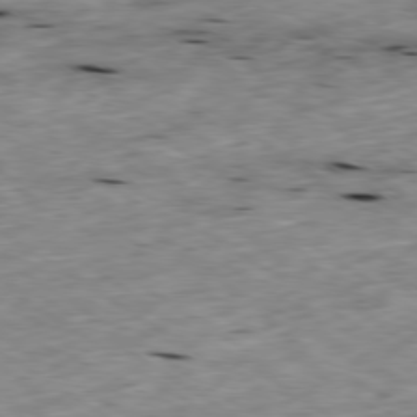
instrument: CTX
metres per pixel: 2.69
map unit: Ap
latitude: -79.6533
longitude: -90.6679
